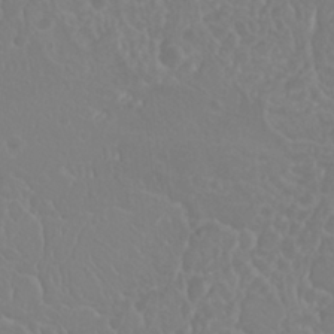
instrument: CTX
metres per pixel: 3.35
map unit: Nhu
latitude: 23.6127
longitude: -63.9717
